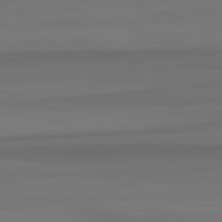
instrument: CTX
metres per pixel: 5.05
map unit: lApd
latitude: 82.8380
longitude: -179.1026
